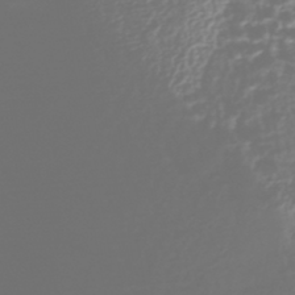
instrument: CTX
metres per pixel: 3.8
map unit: HNhu
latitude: -44.6896
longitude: 99.1809
